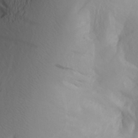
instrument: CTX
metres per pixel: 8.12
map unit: Aa
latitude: 27.4615
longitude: -146.8002
